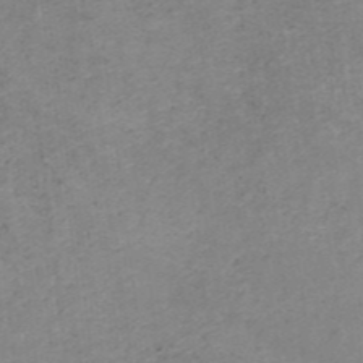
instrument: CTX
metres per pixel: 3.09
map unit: HNb
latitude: -45.5399
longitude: -45.8961
